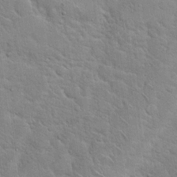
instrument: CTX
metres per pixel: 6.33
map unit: Hto
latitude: 18.8002
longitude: -51.2914
